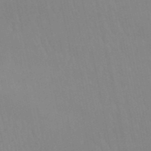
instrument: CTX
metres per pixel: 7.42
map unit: eHb
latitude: -49.9178
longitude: 69.0864
